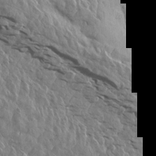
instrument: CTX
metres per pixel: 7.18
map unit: Aa
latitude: 14.5546
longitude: -141.5182
